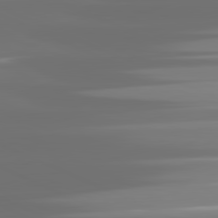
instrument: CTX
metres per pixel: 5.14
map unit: lApd
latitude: 81.8016
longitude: -136.8002
